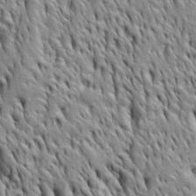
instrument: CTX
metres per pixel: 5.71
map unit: Htu
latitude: -4.4062
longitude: 150.7085
